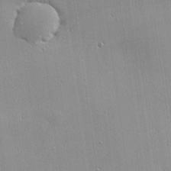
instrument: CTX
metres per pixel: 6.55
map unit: eHh
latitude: 24.4978
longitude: -89.4427
